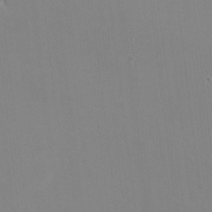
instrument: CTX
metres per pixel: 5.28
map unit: eHh
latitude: -2.7652
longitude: -80.6490
